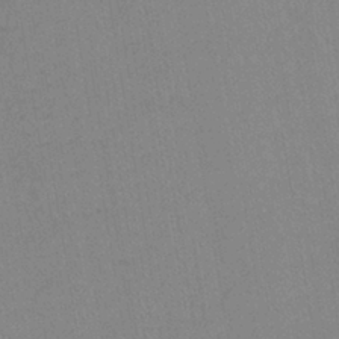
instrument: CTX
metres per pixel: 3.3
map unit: lHb
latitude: -40.2928
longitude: 67.5588
